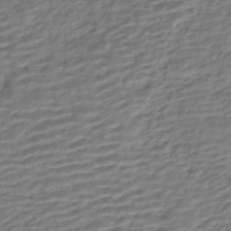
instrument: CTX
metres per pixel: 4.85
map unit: HNhu
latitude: -43.0486
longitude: 100.9352
